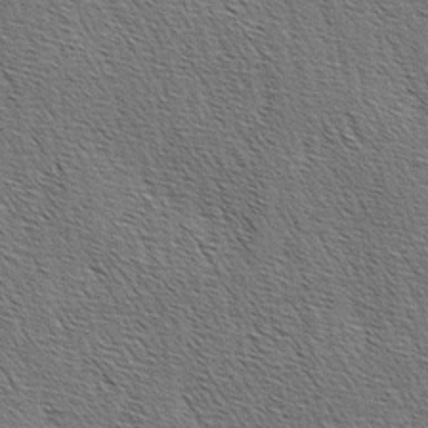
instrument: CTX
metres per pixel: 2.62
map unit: lAa
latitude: -3.8233
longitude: -121.6883
